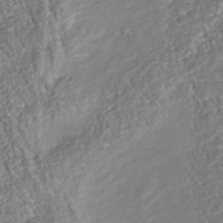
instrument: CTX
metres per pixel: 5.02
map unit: Nhu
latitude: -38.4818
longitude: -80.8947
